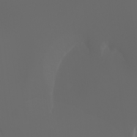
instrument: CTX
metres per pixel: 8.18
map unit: Htu
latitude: -1.3321
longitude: -75.5560
